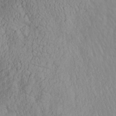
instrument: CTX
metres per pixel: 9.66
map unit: Aa
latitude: 26.9136
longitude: -133.2159
